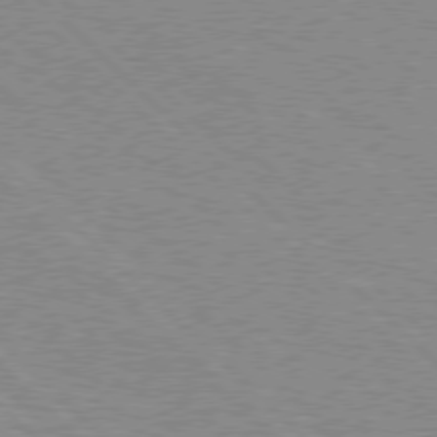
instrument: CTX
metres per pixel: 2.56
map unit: Hpe
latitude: 77.0458
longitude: -152.1389
